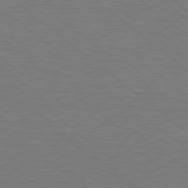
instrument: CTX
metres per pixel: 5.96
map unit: Hpe
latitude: 78.4601
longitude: -153.4049
